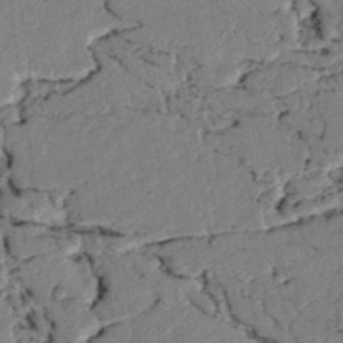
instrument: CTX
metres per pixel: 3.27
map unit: lAvf
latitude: 5.5749
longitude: 160.1039
